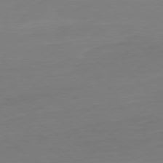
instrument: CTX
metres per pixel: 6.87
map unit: Ap
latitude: -78.3873
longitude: -76.3278
